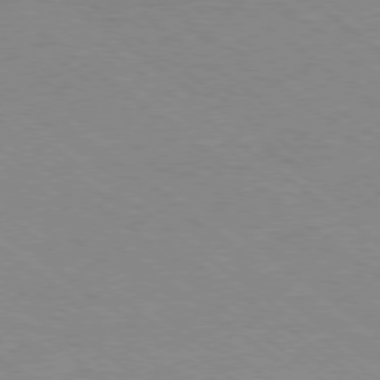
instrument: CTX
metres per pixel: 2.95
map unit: Ap
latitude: -78.9163
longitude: -99.8772
